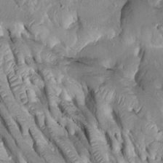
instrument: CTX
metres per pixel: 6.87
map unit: Htu
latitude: -1.9367
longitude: 149.5966
